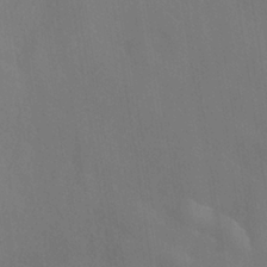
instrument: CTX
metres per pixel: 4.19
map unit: ANa
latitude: -36.8219
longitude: 95.3509
